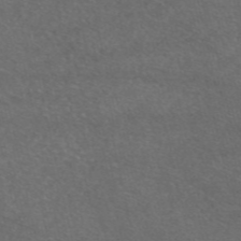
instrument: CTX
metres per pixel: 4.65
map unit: eAb
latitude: 47.6883
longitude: 112.5007
